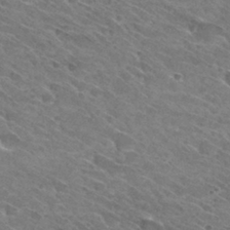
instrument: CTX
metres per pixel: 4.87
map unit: Hto
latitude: 30.8002
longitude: -45.8205
